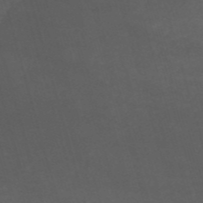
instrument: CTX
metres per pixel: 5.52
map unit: HNb
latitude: -53.6721
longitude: -49.9150
